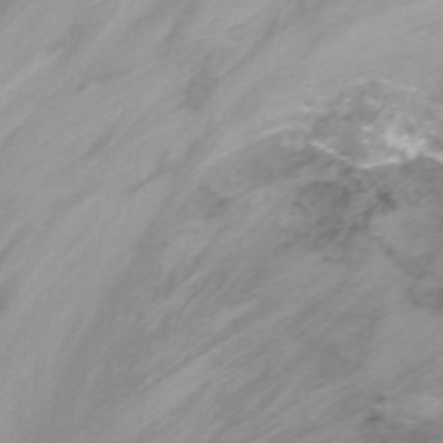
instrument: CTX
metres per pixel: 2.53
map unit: Nhu
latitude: -13.7667
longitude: -55.9339
